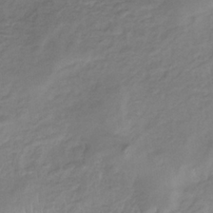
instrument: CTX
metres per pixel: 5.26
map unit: lHb
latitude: -33.8423
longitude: 66.2739
